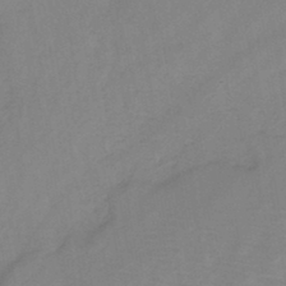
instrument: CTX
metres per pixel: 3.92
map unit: HNb
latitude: -44.9920
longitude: -39.1781
